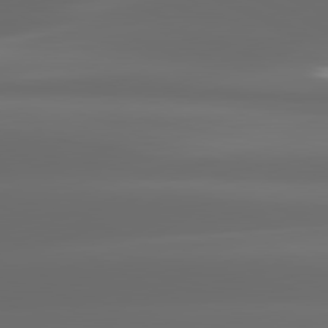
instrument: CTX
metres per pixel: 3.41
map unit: lApd
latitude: 80.8947
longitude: -137.4427
